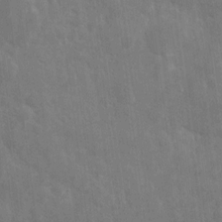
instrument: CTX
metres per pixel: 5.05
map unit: eHh
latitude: 7.4426
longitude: -72.5546
